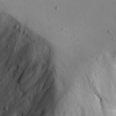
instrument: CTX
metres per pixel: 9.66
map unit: lAvf
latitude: 16.3467
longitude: -126.8002
